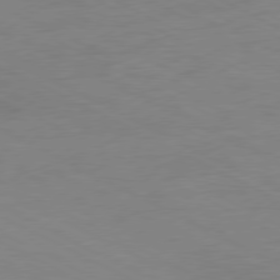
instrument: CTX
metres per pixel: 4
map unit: Ap
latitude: -77.7289
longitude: -73.7261
